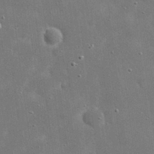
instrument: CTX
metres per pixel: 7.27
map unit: eHh
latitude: 20.6869
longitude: -67.4615
